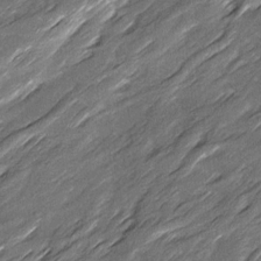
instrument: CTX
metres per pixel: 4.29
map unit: Ave
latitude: 16.3089
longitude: -136.3656
